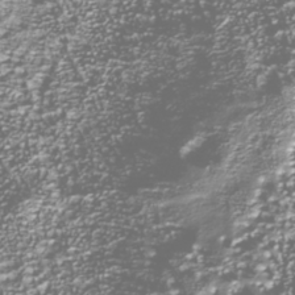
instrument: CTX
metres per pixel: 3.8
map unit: Nhu
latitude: -39.1998
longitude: -82.3278
